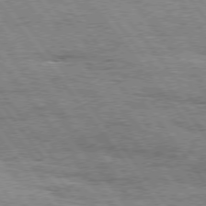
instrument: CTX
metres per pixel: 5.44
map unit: Hpe
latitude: 75.0081
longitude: -138.7057
